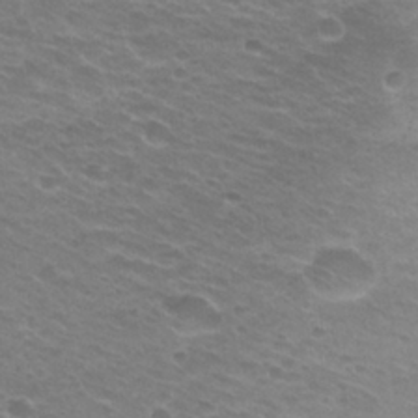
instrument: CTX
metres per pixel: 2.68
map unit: Hto
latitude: 25.5182
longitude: -29.8772
